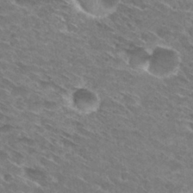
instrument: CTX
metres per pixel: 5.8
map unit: Hto
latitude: 29.9906
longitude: -44.3656
